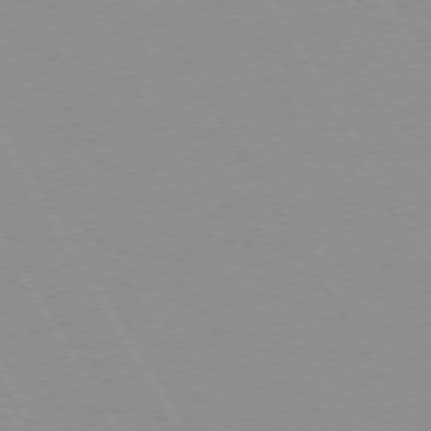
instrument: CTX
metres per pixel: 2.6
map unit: lApd
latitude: 72.4601
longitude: -56.1766
